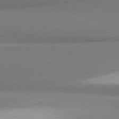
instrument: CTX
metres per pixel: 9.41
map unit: lApd
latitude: 81.4804
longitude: 165.8423
